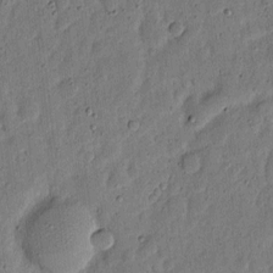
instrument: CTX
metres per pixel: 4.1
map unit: eHh
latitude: 5.8961
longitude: -71.2537
